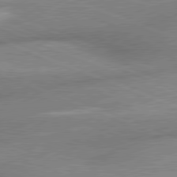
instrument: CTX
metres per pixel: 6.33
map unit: lApd
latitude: 79.9528
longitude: -166.7435
